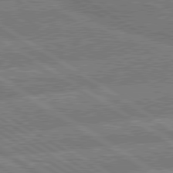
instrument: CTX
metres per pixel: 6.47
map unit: lApd
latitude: 79.7261
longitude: -158.4223
